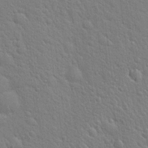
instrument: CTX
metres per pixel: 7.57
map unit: Hto
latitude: 21.0648
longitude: -51.9150
